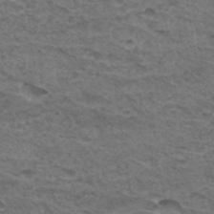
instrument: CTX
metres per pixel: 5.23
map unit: Hto
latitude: 32.9136
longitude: -47.4805
